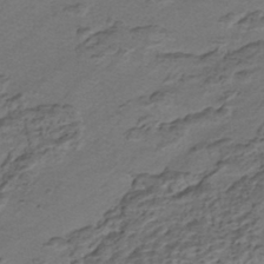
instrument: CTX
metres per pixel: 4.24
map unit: HNhu
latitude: -42.1983
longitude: 107.5399
